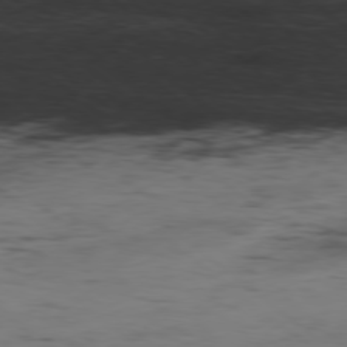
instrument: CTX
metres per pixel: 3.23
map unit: Hpe
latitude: -78.7841
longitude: 16.3496
